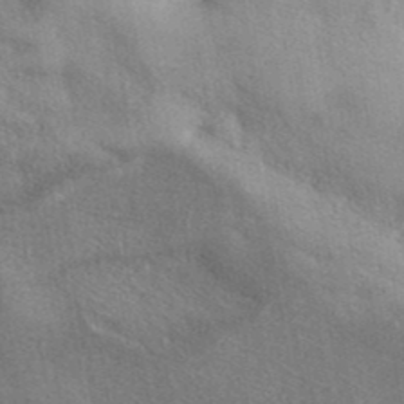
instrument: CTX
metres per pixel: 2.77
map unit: ANa
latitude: 41.8205
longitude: 51.3698
